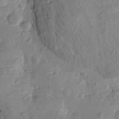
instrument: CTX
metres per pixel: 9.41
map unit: Htu
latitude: -3.5399
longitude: -176.1766
